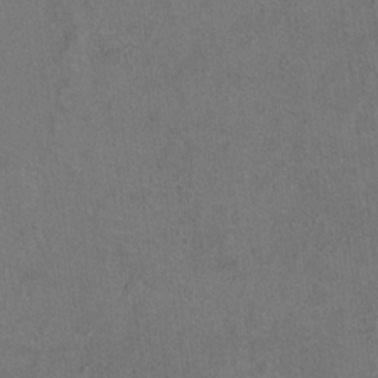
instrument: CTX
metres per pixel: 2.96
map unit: Ht
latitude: 10.1011
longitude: -32.2334
